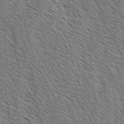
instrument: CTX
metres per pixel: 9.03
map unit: lAvf
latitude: -2.2928
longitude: -113.4426
